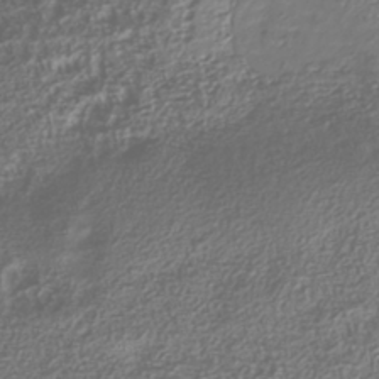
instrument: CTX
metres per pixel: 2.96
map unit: Nhu
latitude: -41.4454
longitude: -85.5182
